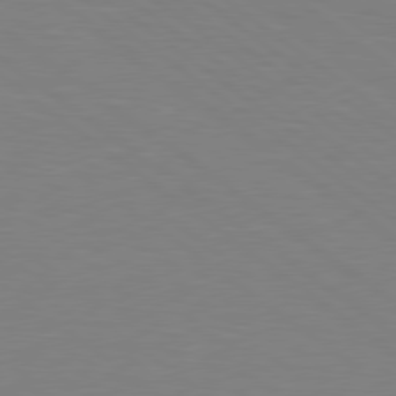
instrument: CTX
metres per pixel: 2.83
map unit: Hpe
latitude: 78.7624
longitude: -149.1970
